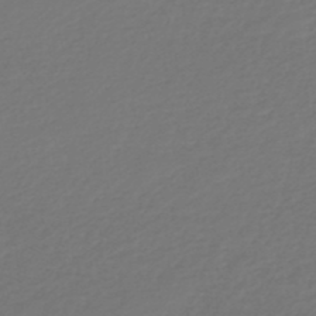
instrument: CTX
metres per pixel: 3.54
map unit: lHb
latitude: -47.1998
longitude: 65.6155
